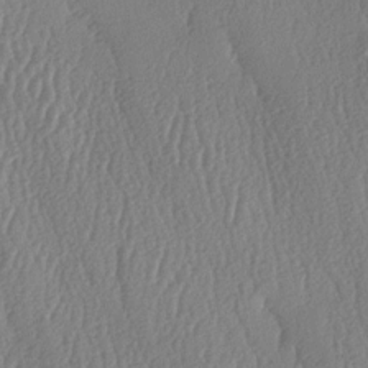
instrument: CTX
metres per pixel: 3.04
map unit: lAa
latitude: -8.3684
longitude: -129.1781
